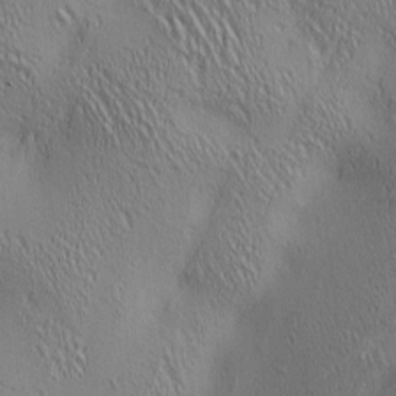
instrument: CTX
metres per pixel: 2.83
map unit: lAa
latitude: 4.5924
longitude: -117.6694
